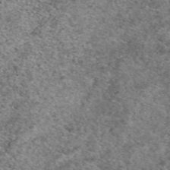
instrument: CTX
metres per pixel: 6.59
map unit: eAb
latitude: 50.0255
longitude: 110.1605
